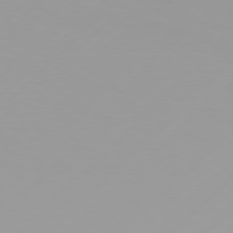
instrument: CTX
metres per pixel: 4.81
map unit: Hpe
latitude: 77.7260
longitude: -138.4034
